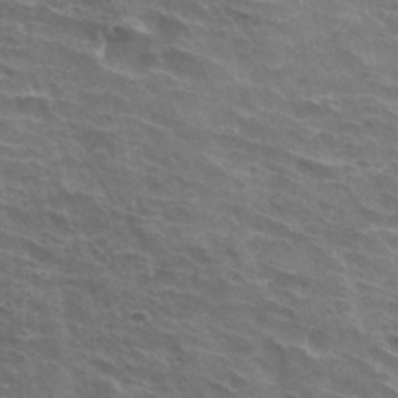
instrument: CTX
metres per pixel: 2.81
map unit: Hto
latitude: 33.2915
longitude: -42.7624
